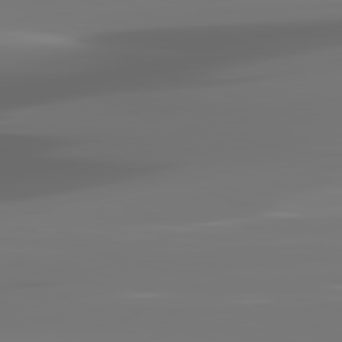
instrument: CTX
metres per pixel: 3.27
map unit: lApd
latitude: 81.9717
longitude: -145.1781
